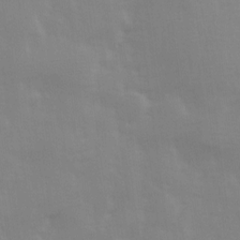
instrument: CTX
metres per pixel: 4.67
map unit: Ave
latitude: 13.6505
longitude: -103.7638
